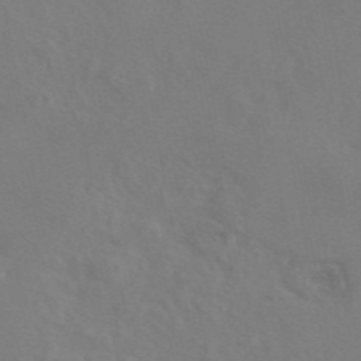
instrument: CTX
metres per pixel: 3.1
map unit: eAb
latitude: 45.8772
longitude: 112.7463
